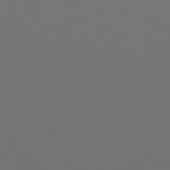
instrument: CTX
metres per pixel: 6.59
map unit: Hpe
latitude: 77.2159
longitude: -168.6302
